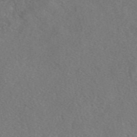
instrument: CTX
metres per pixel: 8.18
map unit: eAb
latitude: 48.1200
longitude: 107.8423
